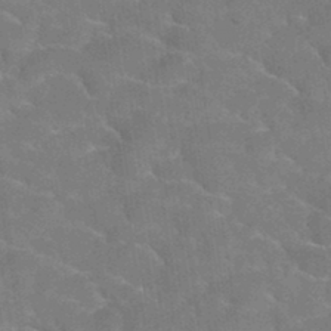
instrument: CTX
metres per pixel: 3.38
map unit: Hto
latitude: 35.2159
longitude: -52.8569
